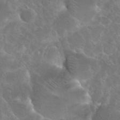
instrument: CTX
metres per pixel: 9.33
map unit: Hto
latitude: 27.3482
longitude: -38.2522
